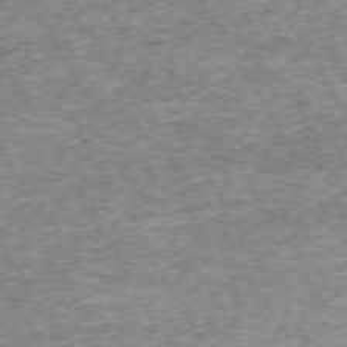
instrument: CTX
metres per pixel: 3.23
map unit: Hpe
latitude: -71.4455
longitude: 13.6533
